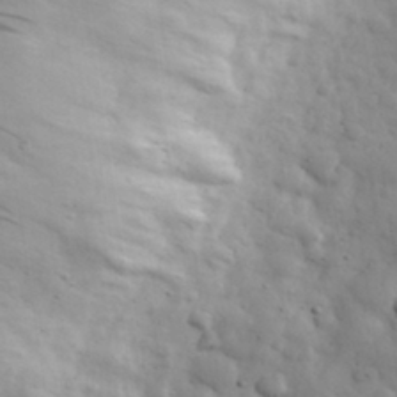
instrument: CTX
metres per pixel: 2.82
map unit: eHh
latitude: 31.8206
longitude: -72.8758
